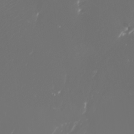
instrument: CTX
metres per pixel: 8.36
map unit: Nhu
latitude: -6.5384
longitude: -90.3467
